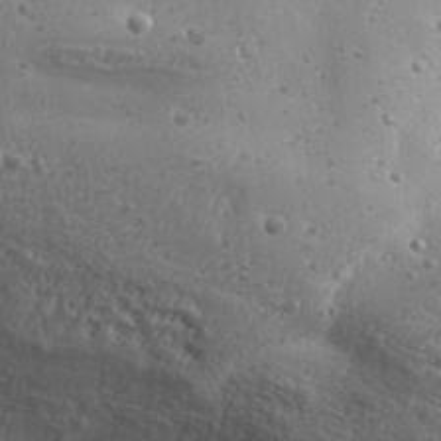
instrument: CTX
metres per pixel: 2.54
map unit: Aa
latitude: 32.6113
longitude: -133.9906
